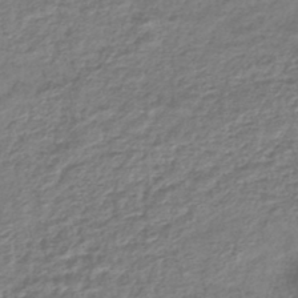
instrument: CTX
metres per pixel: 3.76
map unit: lHb
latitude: -42.4251
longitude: 69.9556
